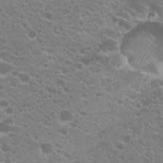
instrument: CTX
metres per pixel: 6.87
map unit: Hto
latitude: 20.6113
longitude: -34.6301
